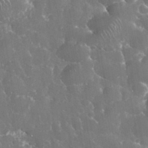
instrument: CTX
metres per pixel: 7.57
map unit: eHh
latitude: 34.6301
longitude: -62.8380
